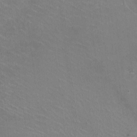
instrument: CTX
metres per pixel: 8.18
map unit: HNhu
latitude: -1.8423
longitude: -2.1200
